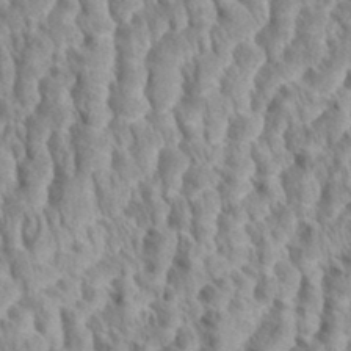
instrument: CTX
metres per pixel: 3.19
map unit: eHh
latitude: 35.0647
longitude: -138.1767
